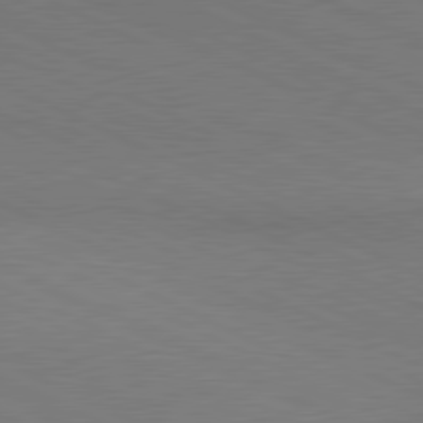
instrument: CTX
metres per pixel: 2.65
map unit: lApd
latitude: 80.9325
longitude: 148.3118
